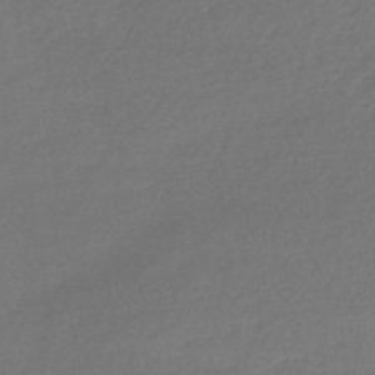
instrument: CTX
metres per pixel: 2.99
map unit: lHb
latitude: -43.9556
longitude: 62.1605
